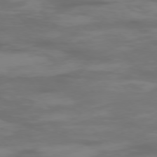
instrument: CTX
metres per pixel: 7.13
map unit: Ap
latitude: -76.3873
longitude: -75.9906
